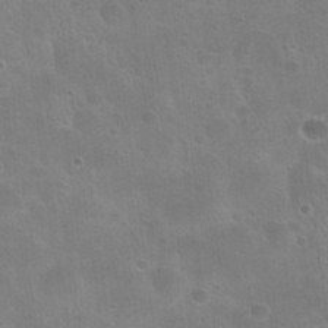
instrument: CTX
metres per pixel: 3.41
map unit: Hto
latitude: 24.5356
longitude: -51.0836
